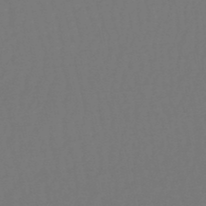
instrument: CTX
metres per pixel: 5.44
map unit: eHb
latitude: -50.5574
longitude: 69.9367
